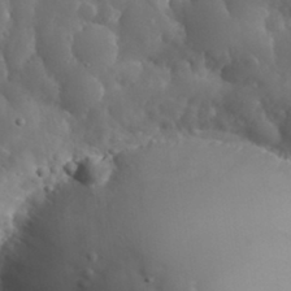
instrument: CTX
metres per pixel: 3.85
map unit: eHh
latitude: 33.8583
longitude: -57.8016
